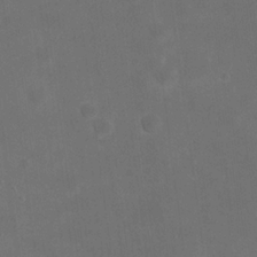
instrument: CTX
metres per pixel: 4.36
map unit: eHh
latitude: 19.9150
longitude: -65.9906
